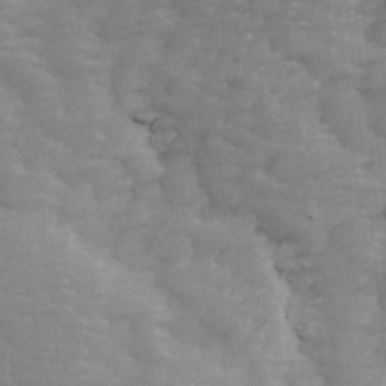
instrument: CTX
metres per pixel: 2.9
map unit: Ave
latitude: 13.9528
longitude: -105.2537
